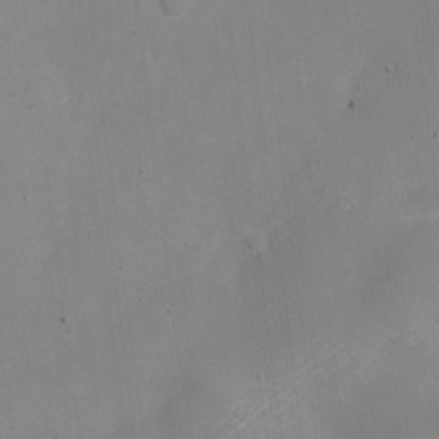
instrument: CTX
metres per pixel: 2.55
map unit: Nhe
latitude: -20.1605
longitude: 144.1606
